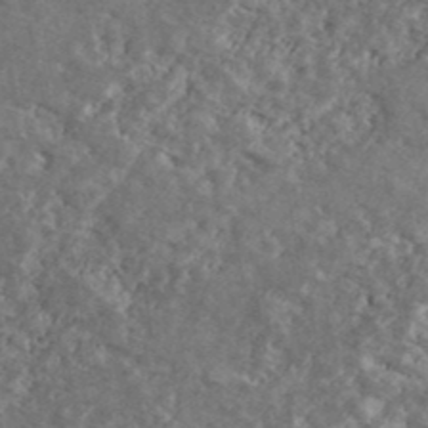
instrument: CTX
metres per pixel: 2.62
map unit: Ave
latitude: 40.2144
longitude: -111.2726
